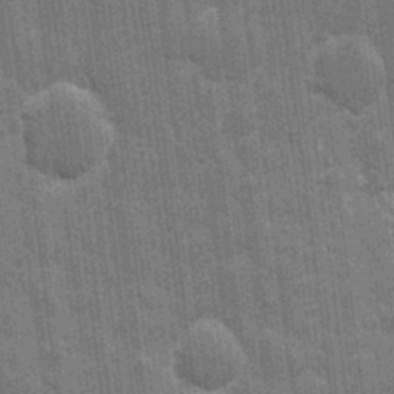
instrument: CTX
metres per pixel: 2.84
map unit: eHh
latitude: 7.6316
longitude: -74.5546
